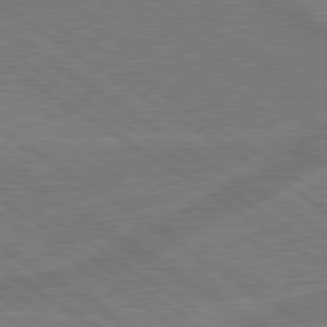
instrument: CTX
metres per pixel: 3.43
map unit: lApd
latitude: 79.9339
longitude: 166.0661
